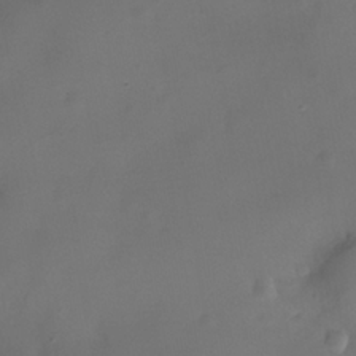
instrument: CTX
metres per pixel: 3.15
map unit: Nhe
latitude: -35.1242
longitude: -131.1404
